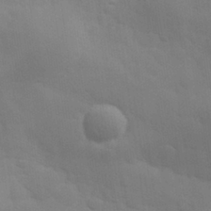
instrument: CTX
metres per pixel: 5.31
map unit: eHh
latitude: 30.9136
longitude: -69.9150
